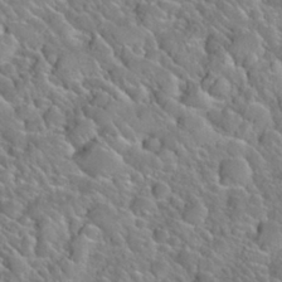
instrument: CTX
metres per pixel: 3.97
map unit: Nhu
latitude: 28.0444
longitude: -52.9703
